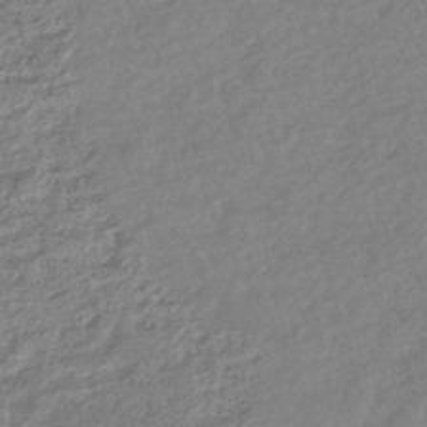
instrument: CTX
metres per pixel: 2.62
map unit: HNhu
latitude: -44.3117
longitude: 103.0298
